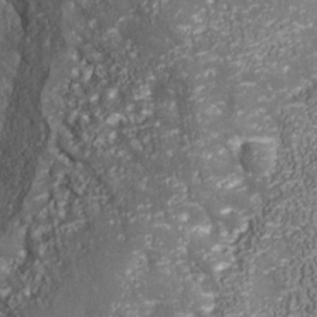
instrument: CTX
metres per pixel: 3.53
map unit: Nhu
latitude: -38.7841
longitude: -83.4426
